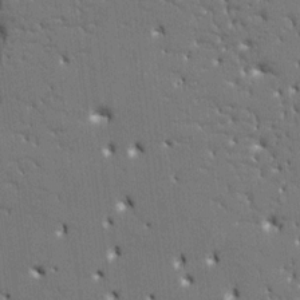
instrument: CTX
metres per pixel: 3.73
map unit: HNhu
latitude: 8.3656
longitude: -5.0647
